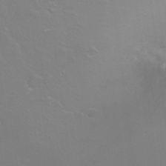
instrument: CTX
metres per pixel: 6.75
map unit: Ht
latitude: -5.8044
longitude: -35.0269
